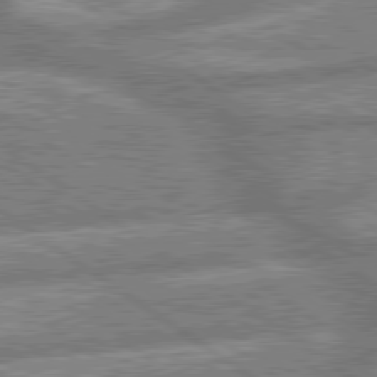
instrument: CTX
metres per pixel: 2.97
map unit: lApd
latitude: 79.7828
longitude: -169.1403
